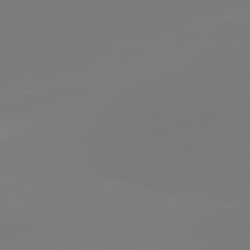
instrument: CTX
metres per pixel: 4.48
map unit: lApd
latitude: 81.7639
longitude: -159.6505
